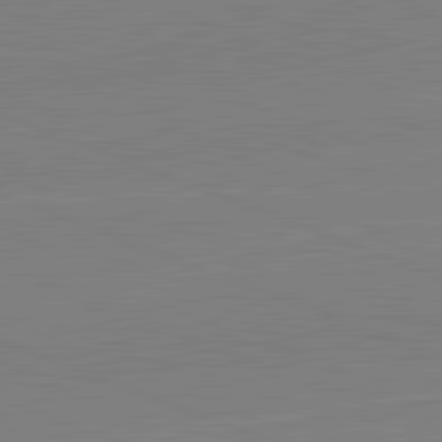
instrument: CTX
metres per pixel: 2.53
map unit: lApd
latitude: 82.1766
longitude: -157.3670
